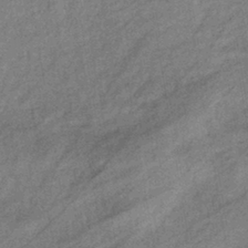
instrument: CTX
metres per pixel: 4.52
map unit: eHb
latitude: -40.0472
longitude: 81.8800
